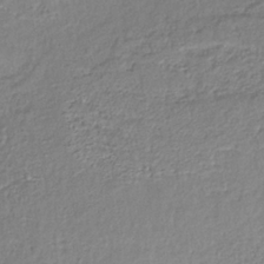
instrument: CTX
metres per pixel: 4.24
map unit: lHb
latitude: -35.3888
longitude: 63.3509
